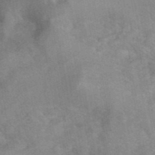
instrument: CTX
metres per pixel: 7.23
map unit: ANa
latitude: 42.0822
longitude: 15.5210
